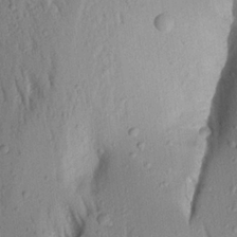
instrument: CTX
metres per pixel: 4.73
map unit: Aa
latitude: 19.2348
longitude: -148.6491
